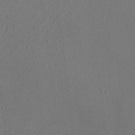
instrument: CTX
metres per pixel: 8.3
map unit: HNhu
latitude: -0.9542
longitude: -0.1389
